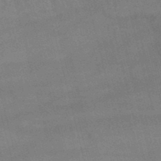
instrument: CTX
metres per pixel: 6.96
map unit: lHb
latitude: -47.0108
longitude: 76.4629
